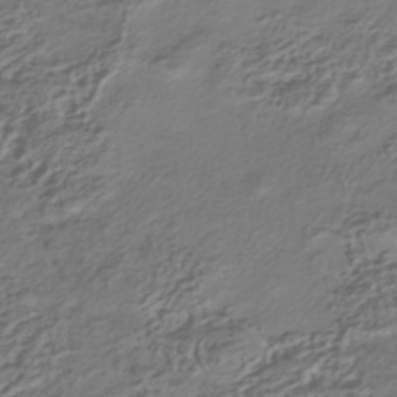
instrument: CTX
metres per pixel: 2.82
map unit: HNhu
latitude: -41.9178
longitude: 107.1242
